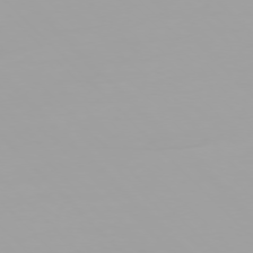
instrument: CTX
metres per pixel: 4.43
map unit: Ap
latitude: -77.3699
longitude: -72.8947
